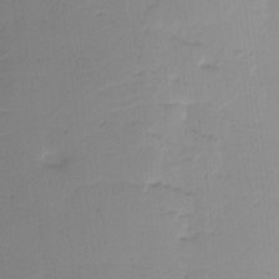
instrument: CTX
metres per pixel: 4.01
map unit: Nhu
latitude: -3.9367
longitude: -93.4237
